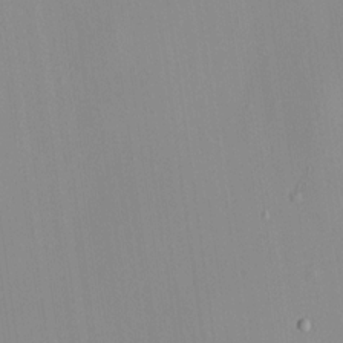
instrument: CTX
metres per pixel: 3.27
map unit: HNhu
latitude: 7.4237
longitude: 12.8219
